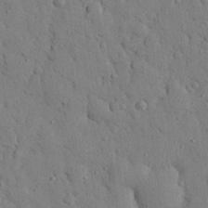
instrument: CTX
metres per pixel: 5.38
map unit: eHh
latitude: 26.7057
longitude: -77.5371
